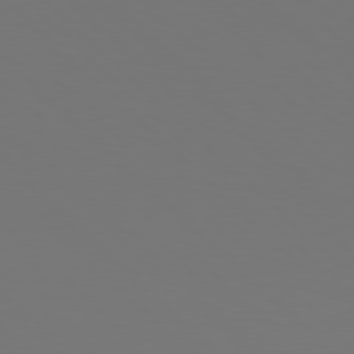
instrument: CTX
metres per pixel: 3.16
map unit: Hpe
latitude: 77.5749
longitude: -171.3293
